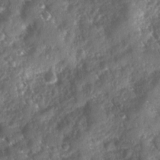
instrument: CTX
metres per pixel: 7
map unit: Ave
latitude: 10.5546
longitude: -103.0269
